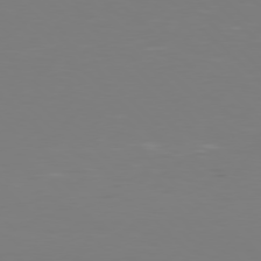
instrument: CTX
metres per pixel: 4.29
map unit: Hpe
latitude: 77.3103
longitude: -171.7827
